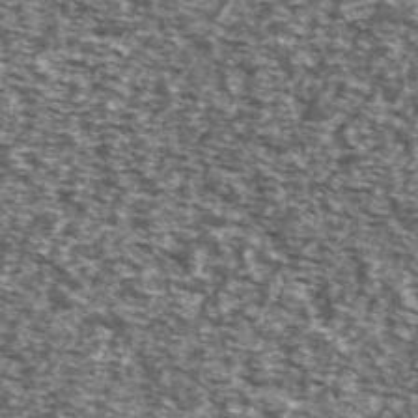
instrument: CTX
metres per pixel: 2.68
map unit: Ave
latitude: 41.3104
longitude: -105.9150
